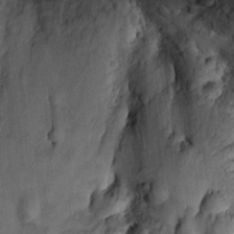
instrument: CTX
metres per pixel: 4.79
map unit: Ht
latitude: 8.9136
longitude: -36.0633
